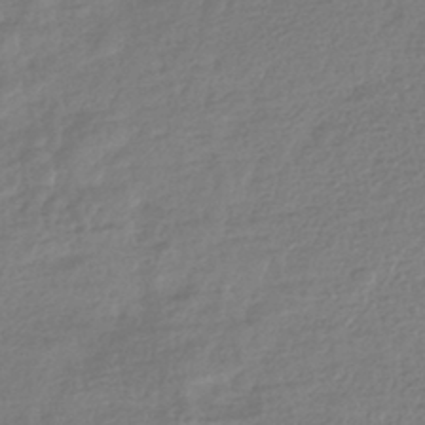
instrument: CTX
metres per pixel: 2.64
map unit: HNhu
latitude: -43.1242
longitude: 99.4643
